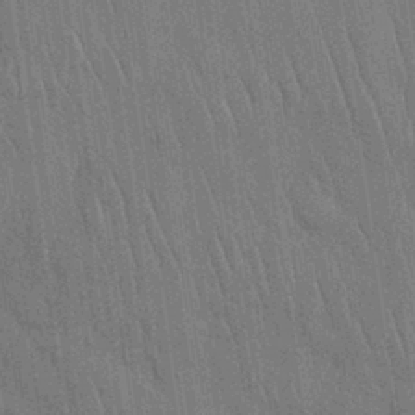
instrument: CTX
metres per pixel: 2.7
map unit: Nhu
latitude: 27.8961
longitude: -68.0444
